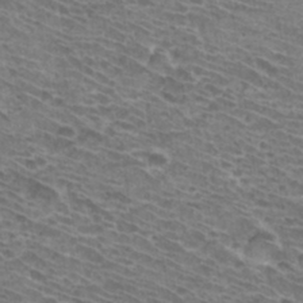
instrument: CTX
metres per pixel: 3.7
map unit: Hto
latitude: 32.4412
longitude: -41.8772
